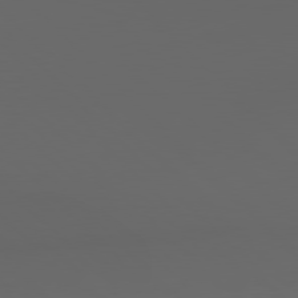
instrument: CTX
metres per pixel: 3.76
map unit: lApd
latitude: 78.9892
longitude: -166.4034
